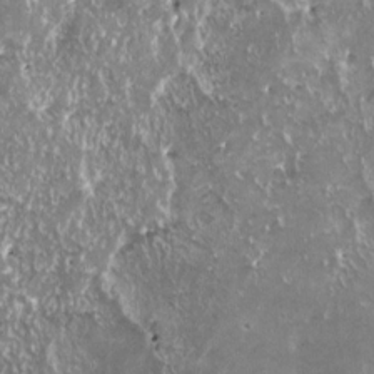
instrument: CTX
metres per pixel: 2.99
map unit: HNhu
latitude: 2.7435
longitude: 6.2739
